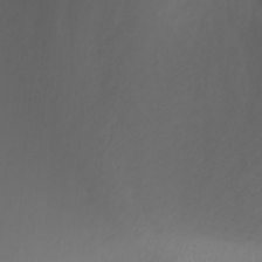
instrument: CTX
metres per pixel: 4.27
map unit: Nhu
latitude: -7.6910
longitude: -77.1025
